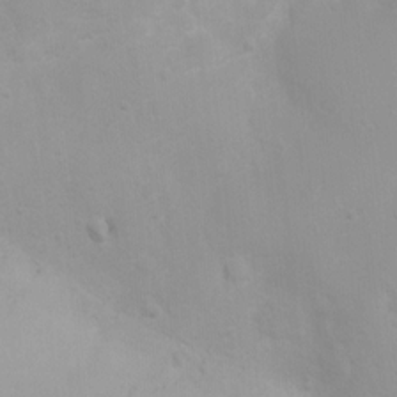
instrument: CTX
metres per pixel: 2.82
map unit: Ht
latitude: 3.4804
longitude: -22.4601
